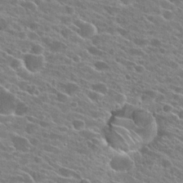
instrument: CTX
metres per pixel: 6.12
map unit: Hto
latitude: 24.9135
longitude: -41.8016
